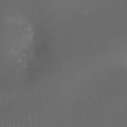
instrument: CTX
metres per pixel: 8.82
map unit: Ht
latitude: -11.8422
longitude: -44.3467
